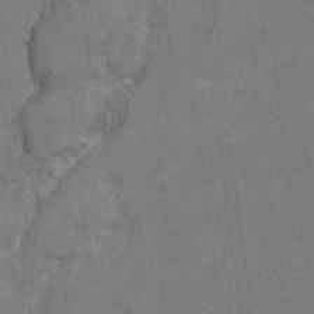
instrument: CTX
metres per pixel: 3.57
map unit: Ht
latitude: 8.8758
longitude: -31.9339
